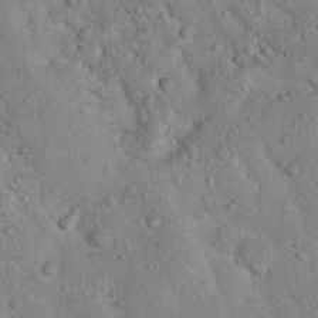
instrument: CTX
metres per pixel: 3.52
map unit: Nhu
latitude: 14.5924
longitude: -28.5357
